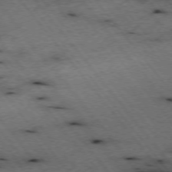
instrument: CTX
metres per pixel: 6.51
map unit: Hpe
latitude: -75.4077
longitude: -17.1781
